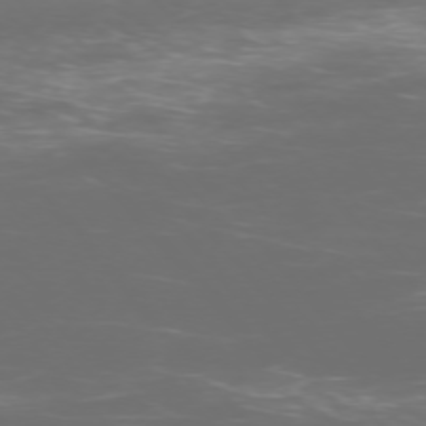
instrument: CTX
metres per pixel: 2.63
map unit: Ap
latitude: -75.2187
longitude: -76.7624
